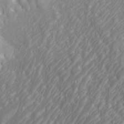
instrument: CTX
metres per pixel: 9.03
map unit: Htu
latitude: -6.8408
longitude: -74.4979
